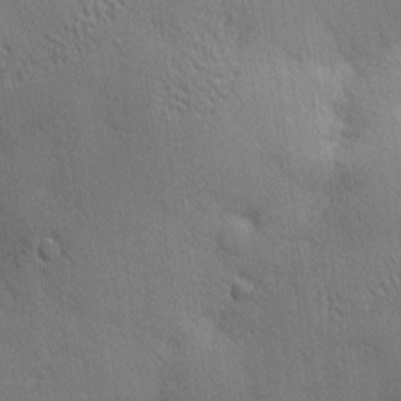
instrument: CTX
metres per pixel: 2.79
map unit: Nhu
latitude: 2.1389
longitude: -75.2537
